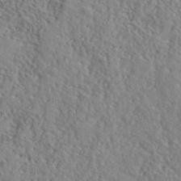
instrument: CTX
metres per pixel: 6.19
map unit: lHvf
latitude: 40.5356
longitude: -88.9514
